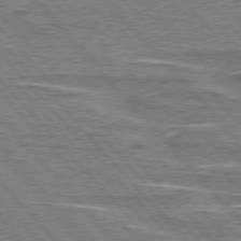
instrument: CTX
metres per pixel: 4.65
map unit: lApd
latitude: 76.4601
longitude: -80.8191
